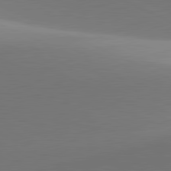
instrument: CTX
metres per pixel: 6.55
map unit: lApd
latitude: 81.6316
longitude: 143.4832
